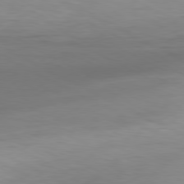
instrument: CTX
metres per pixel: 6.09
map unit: Hpe
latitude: -80.8786
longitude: 19.4454
